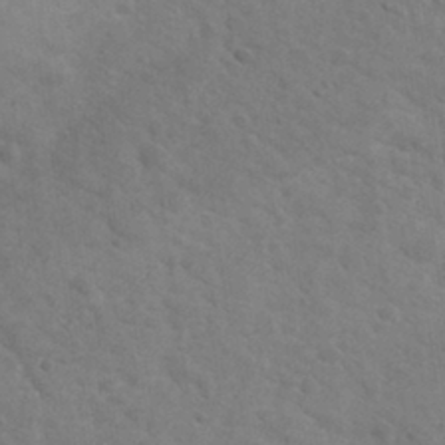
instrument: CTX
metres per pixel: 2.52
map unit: Nhu
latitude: 30.7247
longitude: -48.8758
